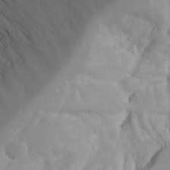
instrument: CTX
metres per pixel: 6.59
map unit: Aa
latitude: 25.2159
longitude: -131.3671
